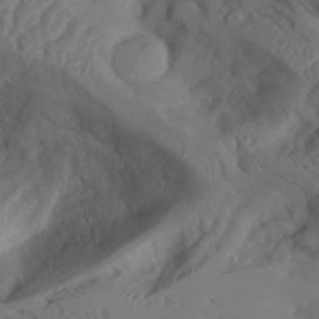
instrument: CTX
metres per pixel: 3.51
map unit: Aa
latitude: 25.6882
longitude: -128.3656
